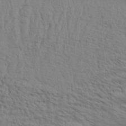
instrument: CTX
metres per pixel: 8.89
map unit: Aa
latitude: 32.3467
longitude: -135.2726
